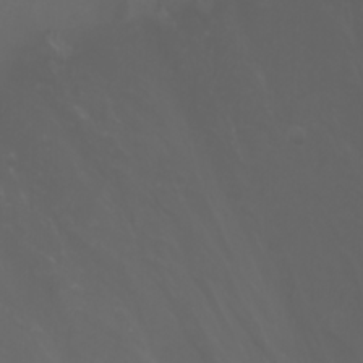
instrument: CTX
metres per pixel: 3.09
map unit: Nhu
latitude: -5.9745
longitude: -79.6883
